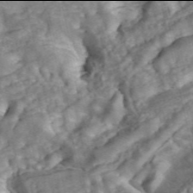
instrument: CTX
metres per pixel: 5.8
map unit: ANa
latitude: 45.9906
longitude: 24.9542
